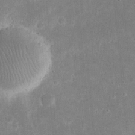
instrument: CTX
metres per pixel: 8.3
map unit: eHh
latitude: 21.1592
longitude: -67.9906
